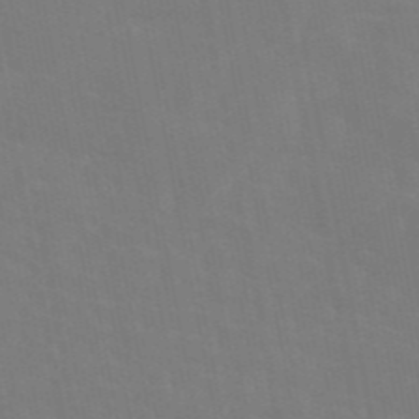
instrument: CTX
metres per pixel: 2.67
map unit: eAb
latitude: 45.6883
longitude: 121.4643
